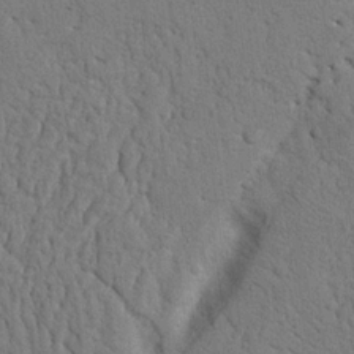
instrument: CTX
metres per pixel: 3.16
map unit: Nhu
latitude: 20.3279
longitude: -76.4601
